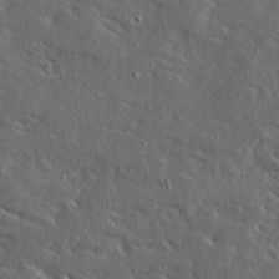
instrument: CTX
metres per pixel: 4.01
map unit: Ave
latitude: 14.9892
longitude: -138.4790
